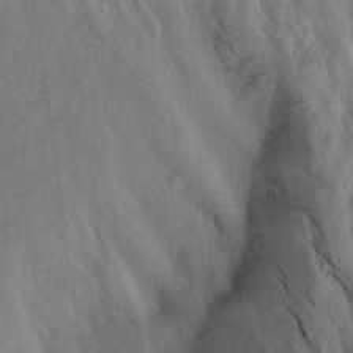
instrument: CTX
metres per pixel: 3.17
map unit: Aa
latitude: 20.0822
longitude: -147.2537
